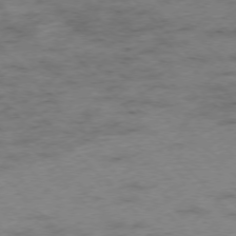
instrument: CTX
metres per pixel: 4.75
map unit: Hpe
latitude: -76.4818
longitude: -16.9514
